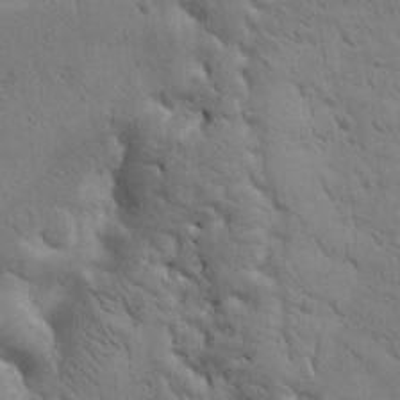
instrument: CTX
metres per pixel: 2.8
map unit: Htu
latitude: 0.7057
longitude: 173.8800
